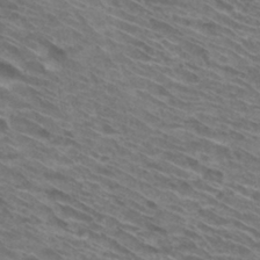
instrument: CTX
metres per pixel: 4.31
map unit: Hto
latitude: 30.4223
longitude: -44.5357
